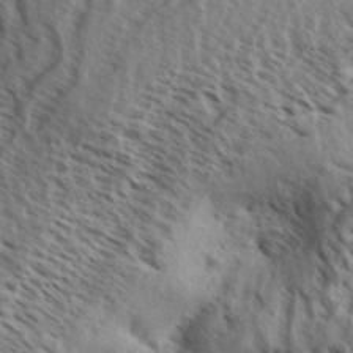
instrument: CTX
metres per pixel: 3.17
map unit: Aa
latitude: 33.7261
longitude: -138.4601
